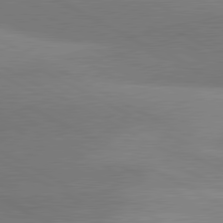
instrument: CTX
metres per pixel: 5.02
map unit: lApd
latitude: 80.8758
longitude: 125.0108
